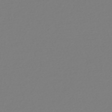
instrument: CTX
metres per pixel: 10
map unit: lHb
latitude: -45.4643
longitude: 75.6722
